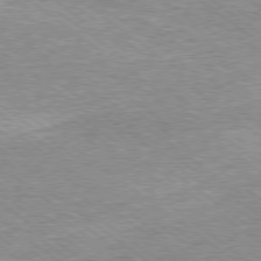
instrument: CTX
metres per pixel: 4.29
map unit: Ap
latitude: -79.2942
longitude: -82.0822
